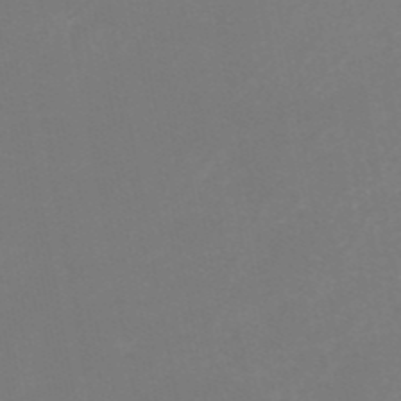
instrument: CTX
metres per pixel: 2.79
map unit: HNb
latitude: -50.2550
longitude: -50.5545
